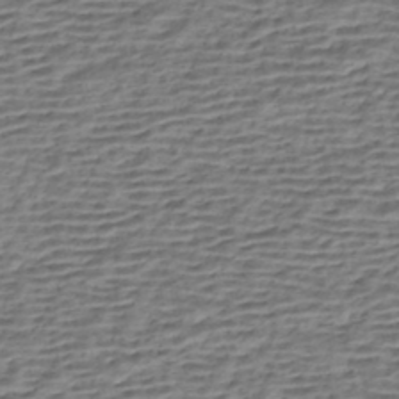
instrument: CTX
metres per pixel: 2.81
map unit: HNhu
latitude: -42.8030
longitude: 105.4643
